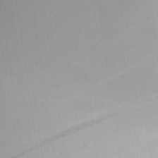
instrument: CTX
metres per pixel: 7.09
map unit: Aa
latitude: 24.5356
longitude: -136.5357
